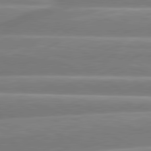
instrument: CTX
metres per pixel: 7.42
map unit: lApd
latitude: 80.8758
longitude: -131.1593
